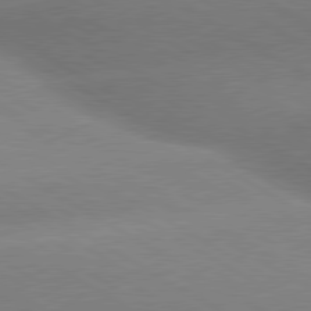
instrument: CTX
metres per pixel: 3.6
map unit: lApd
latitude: 80.0444
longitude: -155.6883
